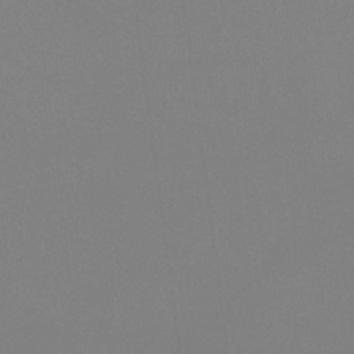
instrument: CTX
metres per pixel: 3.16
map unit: eHb
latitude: -37.7666
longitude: 75.2187
